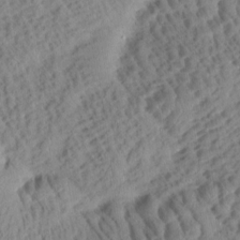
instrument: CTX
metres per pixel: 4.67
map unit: Htu
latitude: 0.7624
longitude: 177.1242
